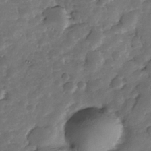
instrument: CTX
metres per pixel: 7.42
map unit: Nhe
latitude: -34.1039
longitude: -143.5749
